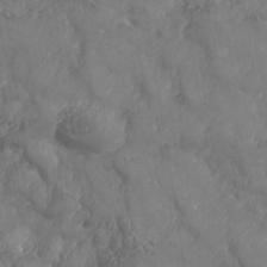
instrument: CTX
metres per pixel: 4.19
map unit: Nhe
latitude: -37.1431
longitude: 138.5574
